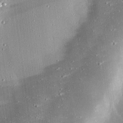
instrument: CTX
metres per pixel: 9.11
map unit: eHh
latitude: 24.4034
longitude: -89.9339
